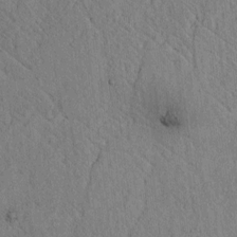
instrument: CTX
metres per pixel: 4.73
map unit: lAvf
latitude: 7.2726
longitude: 160.5574
